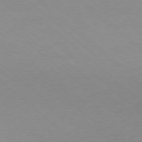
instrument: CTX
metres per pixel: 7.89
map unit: Ap
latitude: -78.2361
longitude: -98.4978
